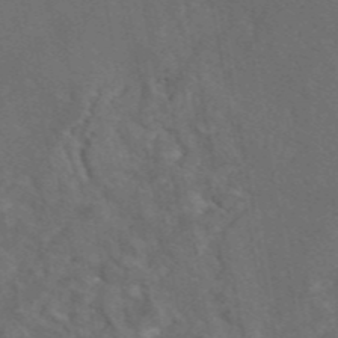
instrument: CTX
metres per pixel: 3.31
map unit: eAb
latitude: 46.3090
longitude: 109.0486
